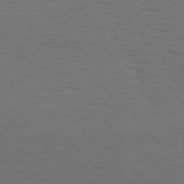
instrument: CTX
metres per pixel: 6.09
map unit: Hpe
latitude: 75.1781
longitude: -131.6883
